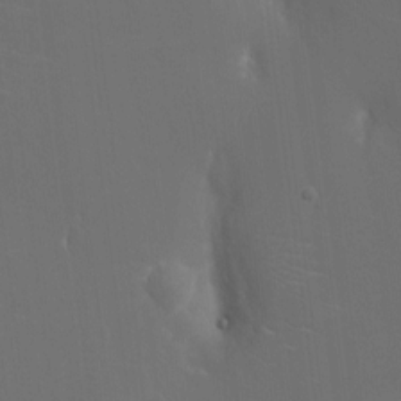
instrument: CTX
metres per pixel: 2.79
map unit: eHh
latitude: 5.6883
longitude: -69.1592
